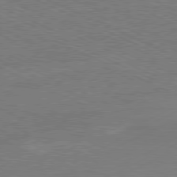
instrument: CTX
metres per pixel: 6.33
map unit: Ap
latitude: -81.0298
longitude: -84.6302
